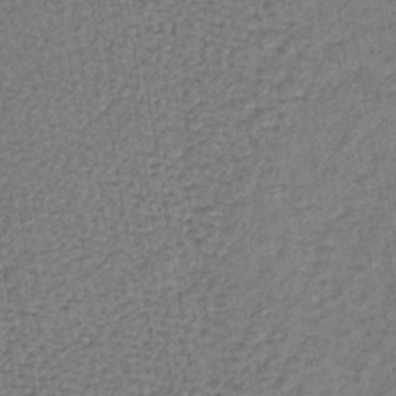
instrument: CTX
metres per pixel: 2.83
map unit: lHb
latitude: -39.2565
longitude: 62.5007
